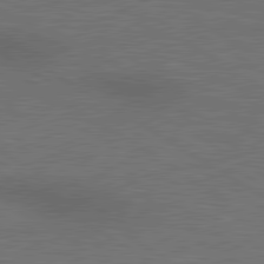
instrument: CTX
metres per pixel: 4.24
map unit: lApd
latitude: 80.4412
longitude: 118.3873
